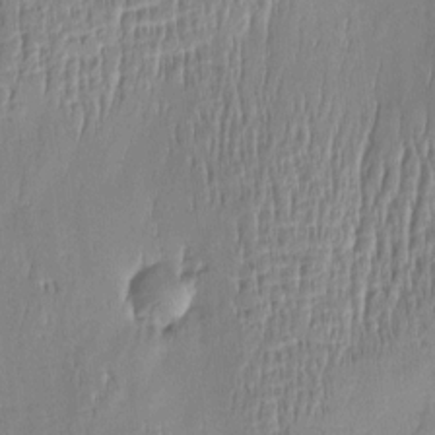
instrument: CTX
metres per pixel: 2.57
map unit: Htu
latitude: -5.6722
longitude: 174.6329
